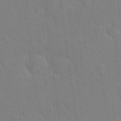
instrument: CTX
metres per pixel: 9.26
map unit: Hto
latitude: 20.6113
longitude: -54.3845
